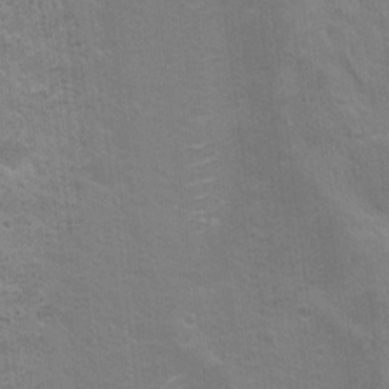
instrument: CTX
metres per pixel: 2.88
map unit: Nhu
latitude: 18.1389
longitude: -31.2159
